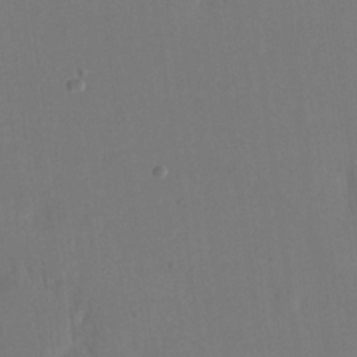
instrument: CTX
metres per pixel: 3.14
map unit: eHh
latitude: 18.2711
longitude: -67.7638
